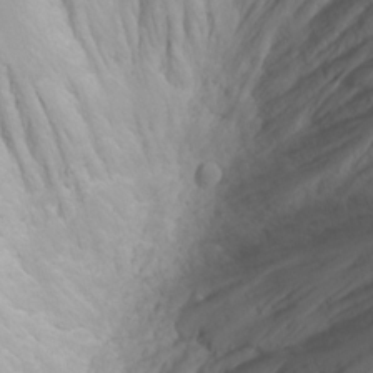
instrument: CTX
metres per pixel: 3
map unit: Nhu
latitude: -0.7841
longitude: -80.4223
